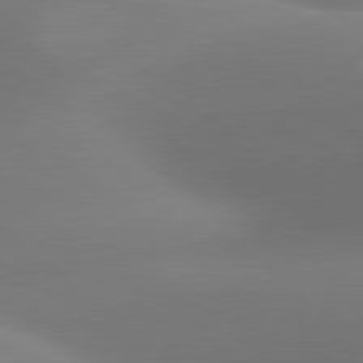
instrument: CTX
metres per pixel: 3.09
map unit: lApd
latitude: 81.1214
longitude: 132.4629
